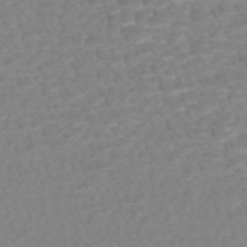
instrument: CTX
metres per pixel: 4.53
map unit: HNhu
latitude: -47.1620
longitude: 102.9731
